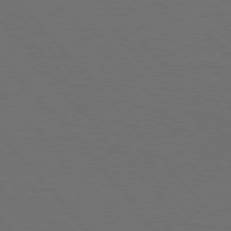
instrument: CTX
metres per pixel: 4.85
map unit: Hpe
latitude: 76.8191
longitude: -162.8947
